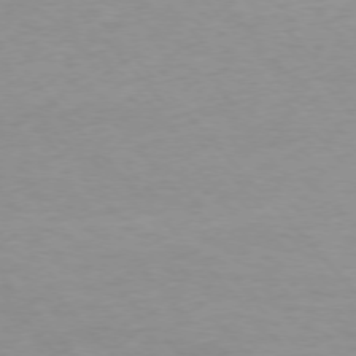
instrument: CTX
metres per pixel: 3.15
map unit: Ap
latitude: -76.0850
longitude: -88.8191
